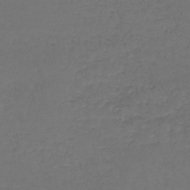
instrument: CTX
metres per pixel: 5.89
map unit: lHb
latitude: -43.4076
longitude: 73.3320
